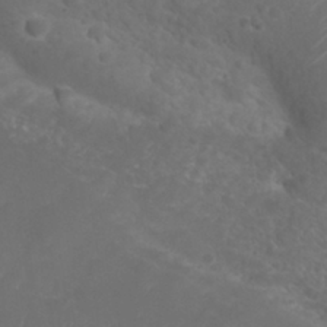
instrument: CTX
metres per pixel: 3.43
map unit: Nhu
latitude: 28.2522
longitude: -55.5182
